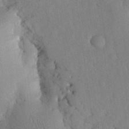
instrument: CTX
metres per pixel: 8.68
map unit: Nhu
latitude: 27.2159
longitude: -71.9150
